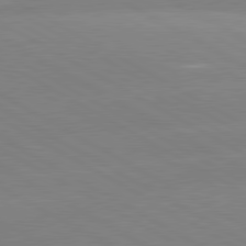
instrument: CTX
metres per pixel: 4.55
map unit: lApd
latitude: 80.6490
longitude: -152.9892
